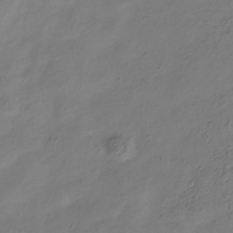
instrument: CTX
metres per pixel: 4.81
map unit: Hve
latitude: -34.8219
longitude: 88.4440
